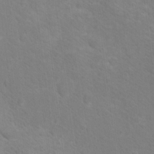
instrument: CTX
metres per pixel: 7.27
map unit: Nhu
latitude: 17.0458
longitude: -33.5182
